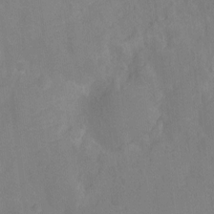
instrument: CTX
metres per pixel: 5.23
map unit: Ht
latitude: -10.8597
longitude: -23.8394
